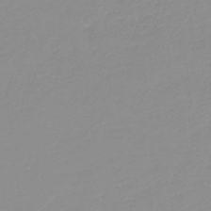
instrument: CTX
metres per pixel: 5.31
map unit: HNb
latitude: -44.4062
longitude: 53.5021
